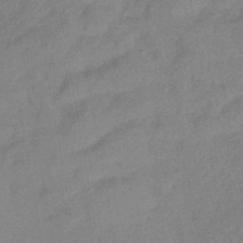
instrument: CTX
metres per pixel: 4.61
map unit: eHb
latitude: -41.7100
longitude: 84.2928
